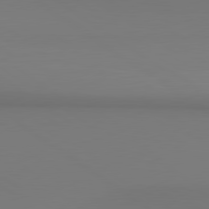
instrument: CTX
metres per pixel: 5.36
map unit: lApd
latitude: 80.6113
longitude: 152.5007
